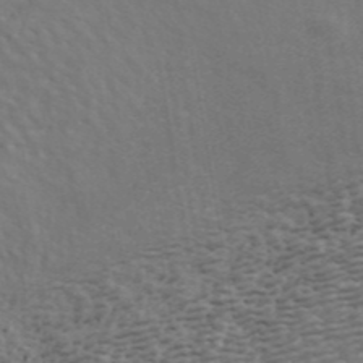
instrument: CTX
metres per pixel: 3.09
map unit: ANa
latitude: 43.8017
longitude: 46.5762
